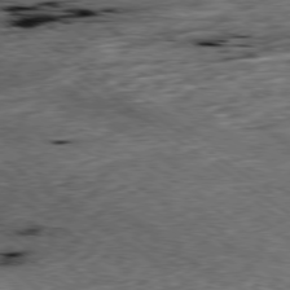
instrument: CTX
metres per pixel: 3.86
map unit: Ap
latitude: -79.3131
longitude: -51.9717
